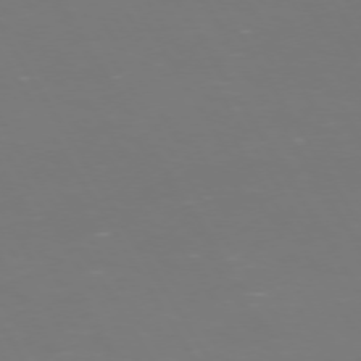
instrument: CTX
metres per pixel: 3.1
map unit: Hpe
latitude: 73.2159
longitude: -126.4223
